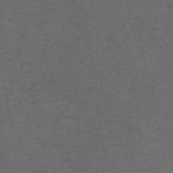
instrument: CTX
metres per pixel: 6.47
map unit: ANa
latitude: 38.6301
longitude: 23.5588
